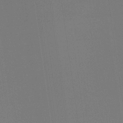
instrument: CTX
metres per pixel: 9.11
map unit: eHb
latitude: -30.5951
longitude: 69.8611
